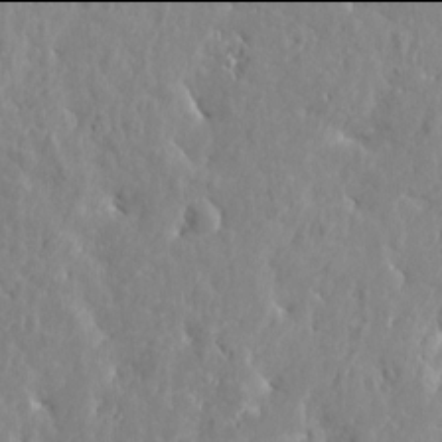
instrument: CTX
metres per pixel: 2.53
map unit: Htu
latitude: -2.0094
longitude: 179.6344
